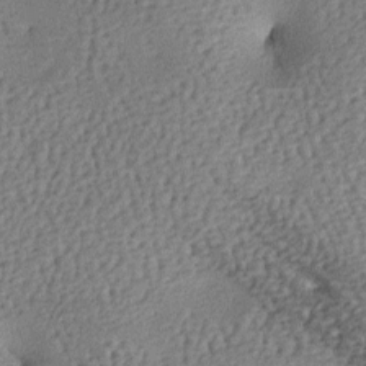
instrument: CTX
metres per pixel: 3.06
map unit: lAa
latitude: -7.6911
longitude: -125.8961
